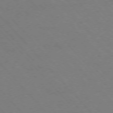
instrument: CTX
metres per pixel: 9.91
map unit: Hpe
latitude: -76.9164
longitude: -13.2159
